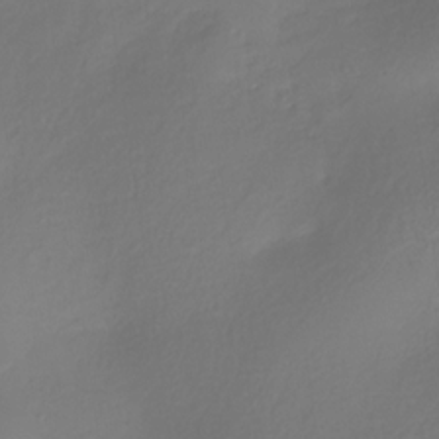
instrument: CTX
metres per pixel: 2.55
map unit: HNhu
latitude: -26.8030
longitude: 73.7666
